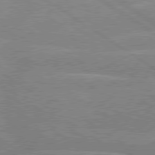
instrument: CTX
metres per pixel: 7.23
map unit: Hpe
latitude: 79.1970
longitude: -130.9514
